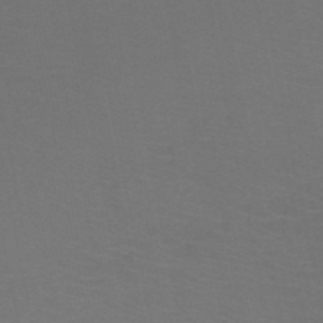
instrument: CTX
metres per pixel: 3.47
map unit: HNb
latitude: -51.3132
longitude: -42.6302
